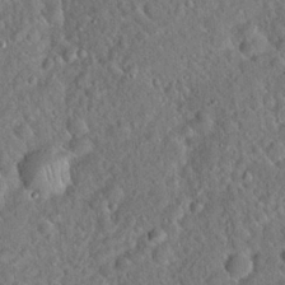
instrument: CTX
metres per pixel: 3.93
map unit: Hto
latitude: 19.1025
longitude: -52.7246
